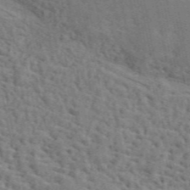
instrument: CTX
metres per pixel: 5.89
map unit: ANa
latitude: 49.9339
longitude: -80.7624
